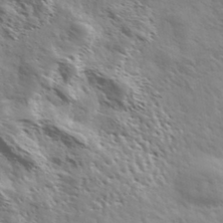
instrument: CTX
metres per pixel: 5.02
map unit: Ave
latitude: 37.0459
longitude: -111.3293
